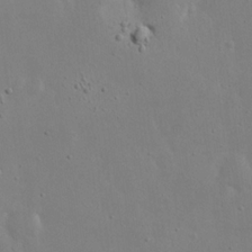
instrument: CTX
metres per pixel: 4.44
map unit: eHh
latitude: 19.6127
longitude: -71.7449
